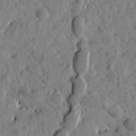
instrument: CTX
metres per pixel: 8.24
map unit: Htu
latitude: 1.6882
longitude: 177.9367
